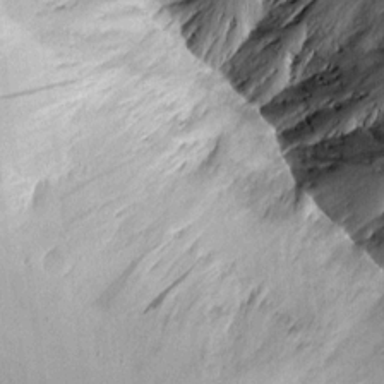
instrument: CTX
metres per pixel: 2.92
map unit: Aa
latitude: 10.7435
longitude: -128.3089
